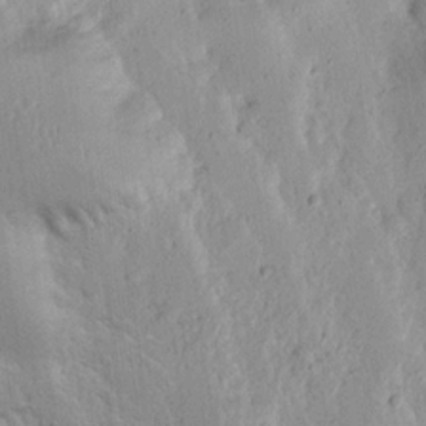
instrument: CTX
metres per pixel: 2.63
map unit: Nhu
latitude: 17.5938
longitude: -74.9514
